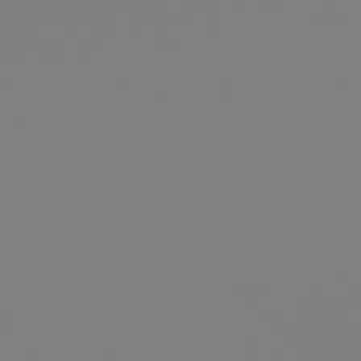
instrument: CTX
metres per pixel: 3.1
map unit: HNb
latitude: -45.9178
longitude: 56.2361
